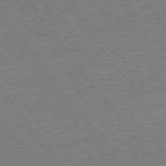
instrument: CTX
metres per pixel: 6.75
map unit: Ap
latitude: -75.1620
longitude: -88.5735
